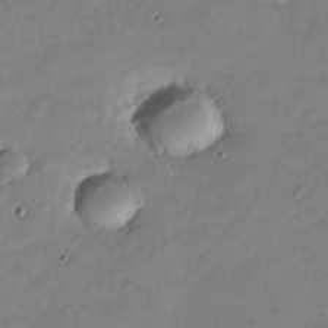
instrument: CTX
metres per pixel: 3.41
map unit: Nhe
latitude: -35.5966
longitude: -145.1403
